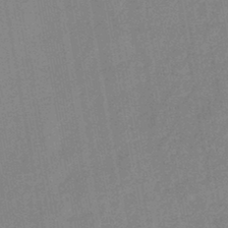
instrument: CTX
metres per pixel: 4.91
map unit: eHb
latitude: -44.3495
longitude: 85.9745
